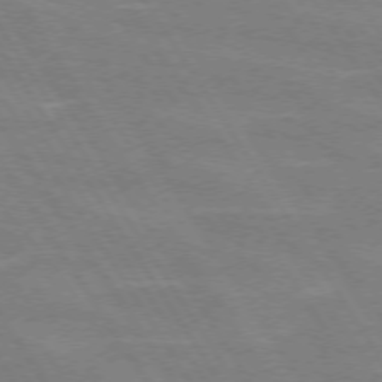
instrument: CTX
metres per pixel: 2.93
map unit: lApd
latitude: 72.9136
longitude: -56.7246
